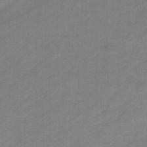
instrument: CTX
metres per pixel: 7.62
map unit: eHb
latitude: -47.0108
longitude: 89.2754
